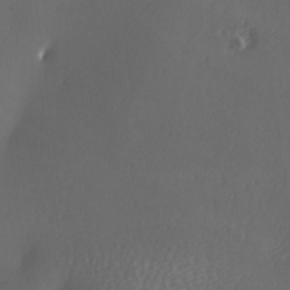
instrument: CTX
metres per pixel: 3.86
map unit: Ave
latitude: -6.2928
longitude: -120.8569
